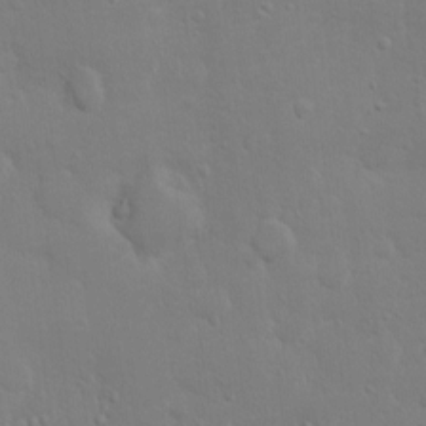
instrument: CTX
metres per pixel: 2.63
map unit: Nhu
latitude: 2.7813
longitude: -24.4790
